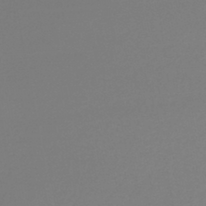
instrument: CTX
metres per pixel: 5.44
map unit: lHb
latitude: -45.2943
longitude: 62.2550
